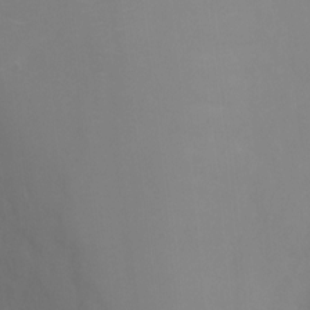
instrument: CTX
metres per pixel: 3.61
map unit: Ht
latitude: -0.9542
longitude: -33.7072
